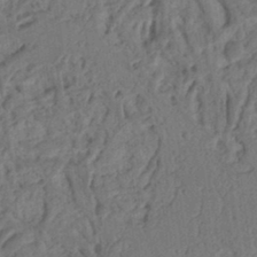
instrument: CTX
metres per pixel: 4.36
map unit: Ht
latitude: 13.1781
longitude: -74.6491
